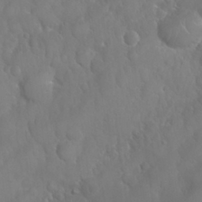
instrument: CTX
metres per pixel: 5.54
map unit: Nhu
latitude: 25.0080
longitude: -61.7260
